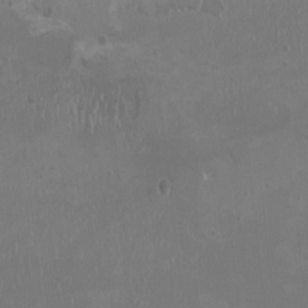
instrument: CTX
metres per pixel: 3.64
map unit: HNhu
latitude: -1.4077
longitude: 1.4077
